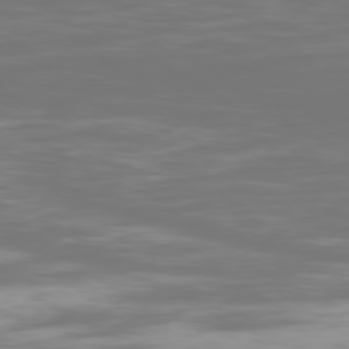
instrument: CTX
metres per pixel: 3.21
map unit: Ap
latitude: -79.2187
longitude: -60.5734
